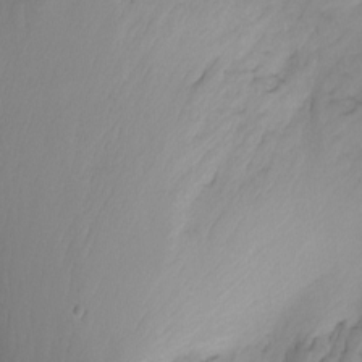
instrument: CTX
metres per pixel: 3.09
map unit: Nhu
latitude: -0.4251
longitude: -78.1578
